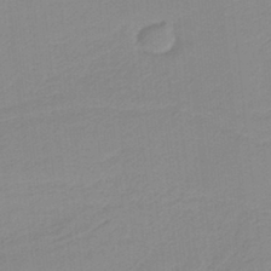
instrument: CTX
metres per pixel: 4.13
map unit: HNb
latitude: -36.5195
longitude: 56.2172
